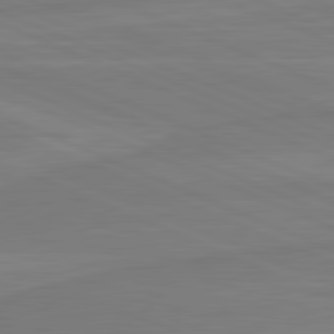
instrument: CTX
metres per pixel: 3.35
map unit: lApd
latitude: 81.8772
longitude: -173.6882
